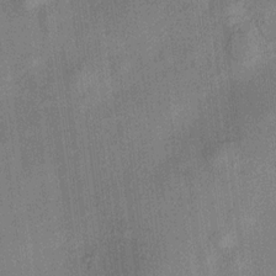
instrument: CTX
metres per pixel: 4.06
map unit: HNhu
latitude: 11.8583
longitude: 10.9164
